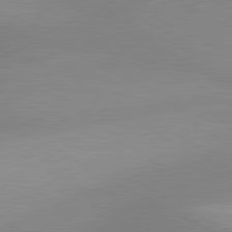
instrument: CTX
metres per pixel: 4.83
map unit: lApd
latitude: 80.3845
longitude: 127.5021
